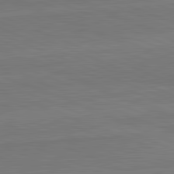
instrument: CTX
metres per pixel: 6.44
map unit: lApd
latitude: 82.3845
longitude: 166.3117
